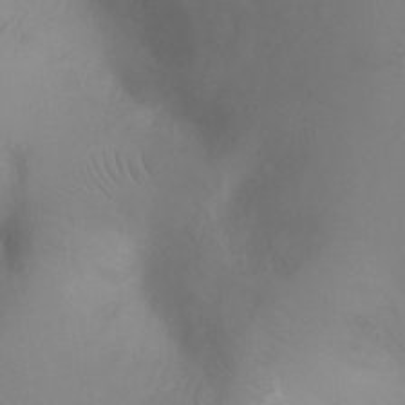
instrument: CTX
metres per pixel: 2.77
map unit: Ht
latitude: -4.6140
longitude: -28.1200
